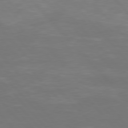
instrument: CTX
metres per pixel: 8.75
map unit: Hpe
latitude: 76.9513
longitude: -163.4049
